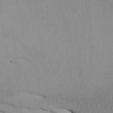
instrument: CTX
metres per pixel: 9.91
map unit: Htu
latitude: -7.4643
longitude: -67.6316
